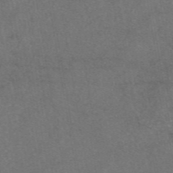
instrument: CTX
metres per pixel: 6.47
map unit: eAb
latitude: 47.0459
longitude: 109.3321
